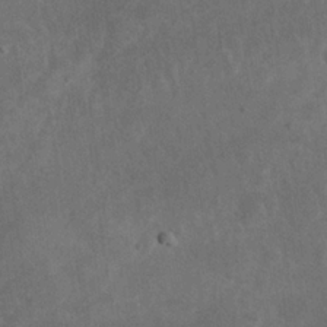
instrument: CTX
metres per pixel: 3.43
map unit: eHh
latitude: 24.8191
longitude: -67.4804
